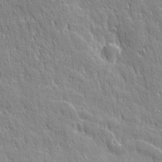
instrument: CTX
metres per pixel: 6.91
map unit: Ave
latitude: 21.8206
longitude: -135.8016
